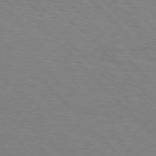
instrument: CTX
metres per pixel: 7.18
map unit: Hpe
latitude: 76.7813
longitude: -160.6301
